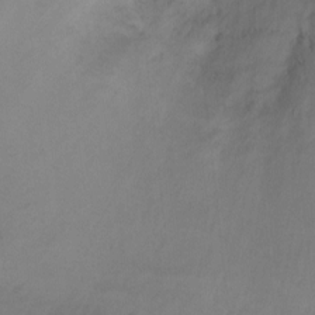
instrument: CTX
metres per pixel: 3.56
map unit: Ht
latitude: 0.8002
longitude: -35.4993
